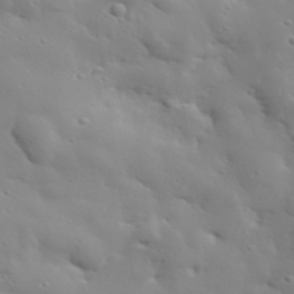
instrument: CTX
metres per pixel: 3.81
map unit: lHvf
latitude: 33.7450
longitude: -82.0255
